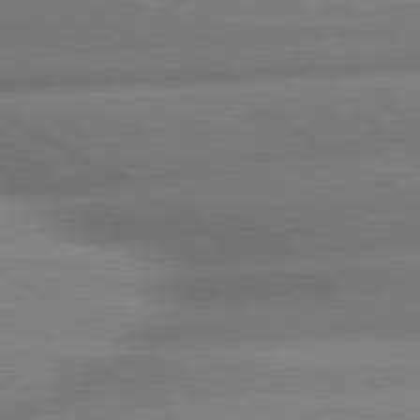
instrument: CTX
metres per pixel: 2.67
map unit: lApd
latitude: 80.0633
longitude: -162.9136
